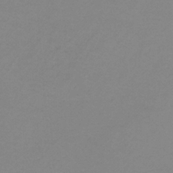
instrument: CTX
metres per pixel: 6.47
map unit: HNb
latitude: -32.5196
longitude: 60.7274
